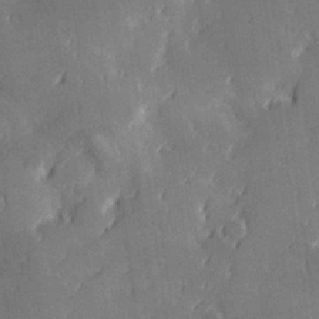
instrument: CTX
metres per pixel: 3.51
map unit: Hve
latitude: 28.4790
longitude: 145.2187
